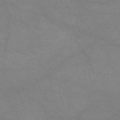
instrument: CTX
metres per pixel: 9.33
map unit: HNb
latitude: -54.6897
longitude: -40.4789
